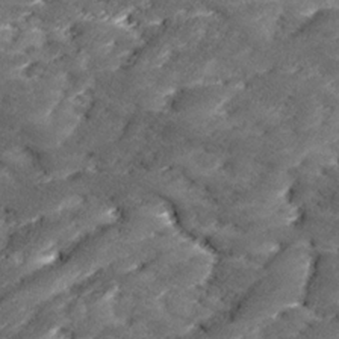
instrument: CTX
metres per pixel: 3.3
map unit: Ave
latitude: 17.7828
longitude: -136.1767
